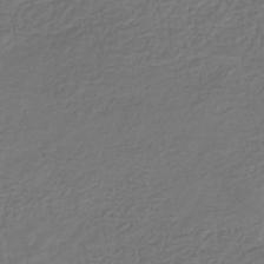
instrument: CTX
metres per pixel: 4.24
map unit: eHb
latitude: -31.5777
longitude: 73.1242
